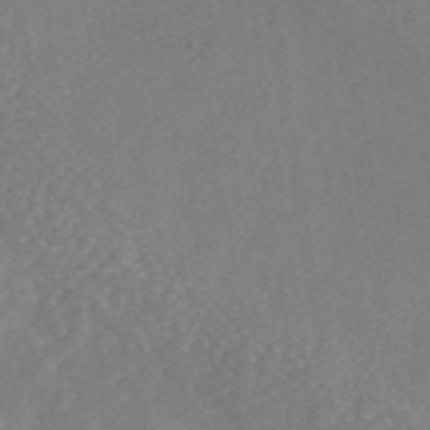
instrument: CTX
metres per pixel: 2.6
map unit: eAb
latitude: 46.1011
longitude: 127.1998
